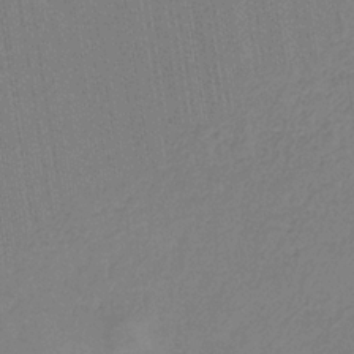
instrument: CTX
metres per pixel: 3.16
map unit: HNb
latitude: -34.1606
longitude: 54.9542
